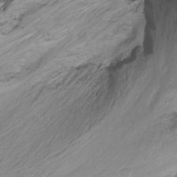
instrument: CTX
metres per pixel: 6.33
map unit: Nhu
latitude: -8.5196
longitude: -45.5371
